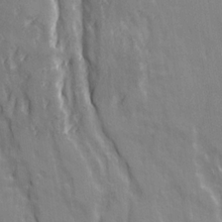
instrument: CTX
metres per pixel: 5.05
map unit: Ave
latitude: 21.5371
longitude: -134.5357
